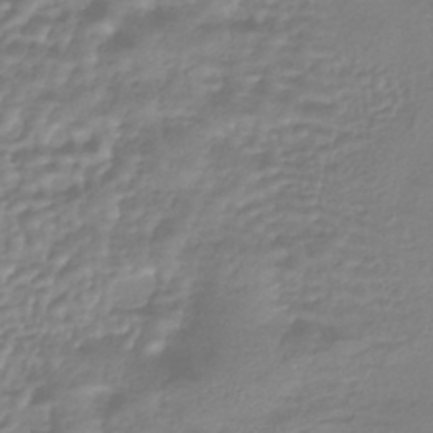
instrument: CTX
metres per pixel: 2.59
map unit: HNhu
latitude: -44.1039
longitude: 96.1417
